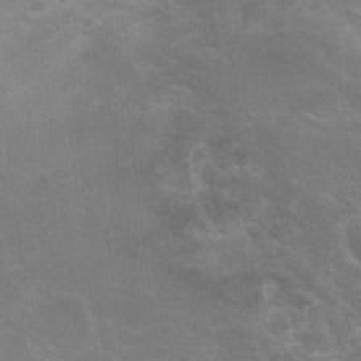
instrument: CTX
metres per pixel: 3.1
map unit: Nhu
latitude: 8.8758
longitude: -22.2333
